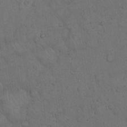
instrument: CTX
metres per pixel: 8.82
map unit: Hto
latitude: 13.9528
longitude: -55.8772
